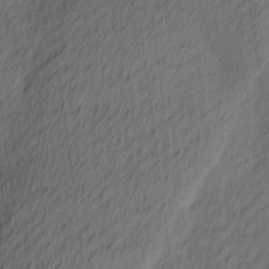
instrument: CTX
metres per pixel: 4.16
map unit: Ave
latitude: 13.2348
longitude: -106.7057
